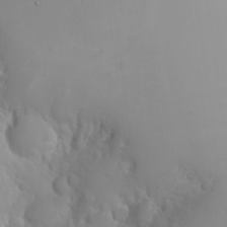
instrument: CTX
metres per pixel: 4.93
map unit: Nhu
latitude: -6.5951
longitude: -88.1767
